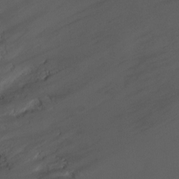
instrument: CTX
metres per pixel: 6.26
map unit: Ht
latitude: -2.6896
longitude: -18.5734
